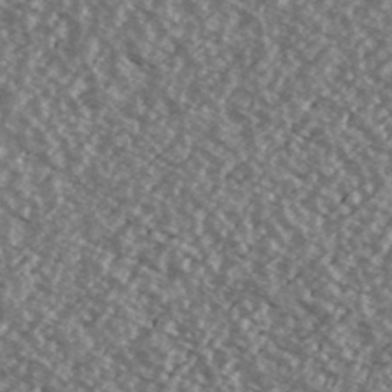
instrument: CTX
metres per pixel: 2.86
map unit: Ave
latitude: 39.3671
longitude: -111.4805
